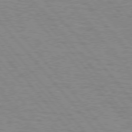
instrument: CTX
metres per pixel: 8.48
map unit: lApd
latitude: 75.9528
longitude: -75.2348
